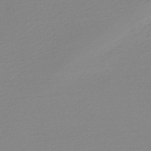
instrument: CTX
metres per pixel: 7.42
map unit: lHb
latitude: -48.4251
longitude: 65.4644
